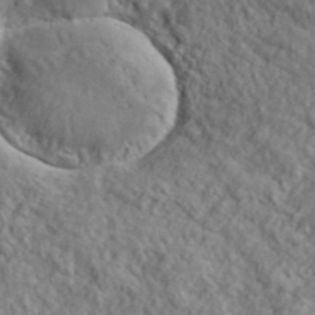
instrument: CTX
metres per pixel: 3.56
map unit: lHvf
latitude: 39.5560
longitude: -89.4994
